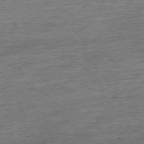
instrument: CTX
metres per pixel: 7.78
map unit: Ap
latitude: -77.0109
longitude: -97.0080
